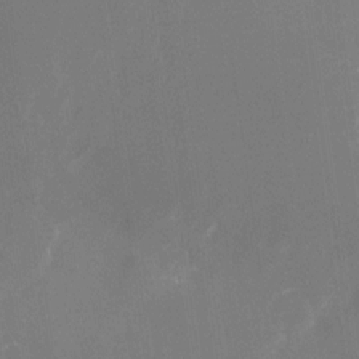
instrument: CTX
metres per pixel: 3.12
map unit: Nhu
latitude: -23.9745
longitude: -72.0822
